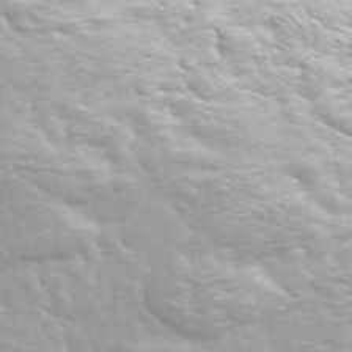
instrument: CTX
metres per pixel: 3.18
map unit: ANa
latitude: 49.5371
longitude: -80.0444
